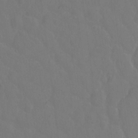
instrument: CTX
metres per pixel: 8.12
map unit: Hto
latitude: -2.5006
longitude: -34.5923
